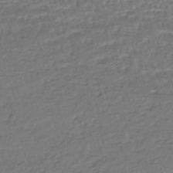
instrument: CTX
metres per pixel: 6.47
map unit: HNhu
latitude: -45.6155
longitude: 102.9920
